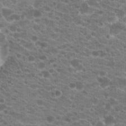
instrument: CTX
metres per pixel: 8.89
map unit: Hto
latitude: 20.7247
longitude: -39.1214
